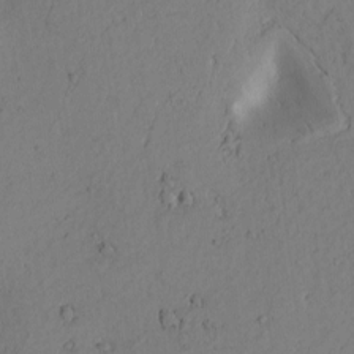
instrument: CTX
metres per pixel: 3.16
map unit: Htu
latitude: -3.1431
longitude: 170.0283
